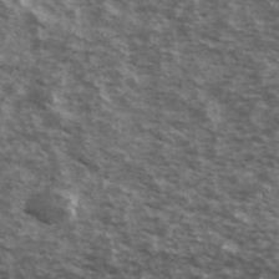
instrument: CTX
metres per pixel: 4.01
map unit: Ave
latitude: 40.2144
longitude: -110.0255
